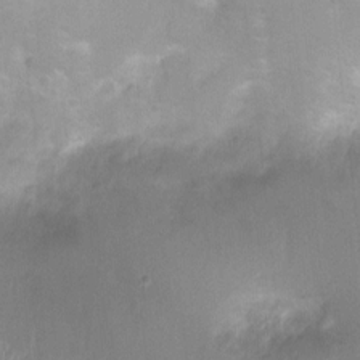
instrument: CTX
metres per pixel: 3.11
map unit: Ht
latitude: -0.9920
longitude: -20.0444
